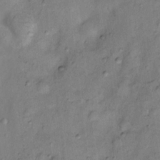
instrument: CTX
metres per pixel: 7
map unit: Nhu
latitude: 11.2537
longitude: -28.8380
